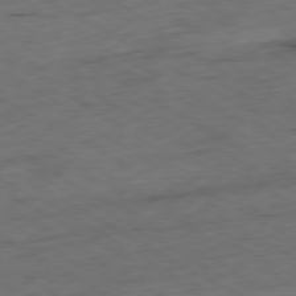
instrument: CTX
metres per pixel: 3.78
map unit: Ap
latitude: -80.2740
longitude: -71.0458
